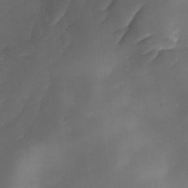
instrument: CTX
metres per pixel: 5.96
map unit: Ave
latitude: -10.2362
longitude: -122.3278
